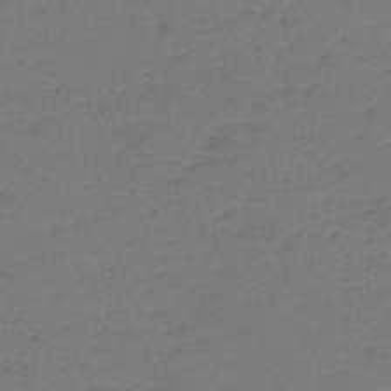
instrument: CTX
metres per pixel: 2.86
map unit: lHb
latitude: -39.2376
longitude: 73.4643
